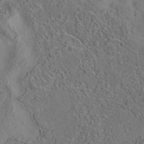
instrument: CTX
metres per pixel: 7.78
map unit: eAb
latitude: 35.6316
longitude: 109.7100
